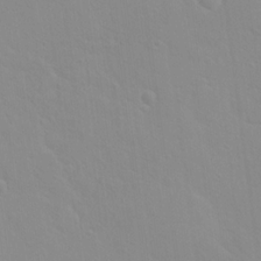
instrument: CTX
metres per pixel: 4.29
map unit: Hto
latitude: 16.9325
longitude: -39.4615
